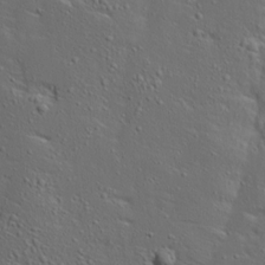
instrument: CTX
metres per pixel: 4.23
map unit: Ave
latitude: 14.1767
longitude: -137.5560
